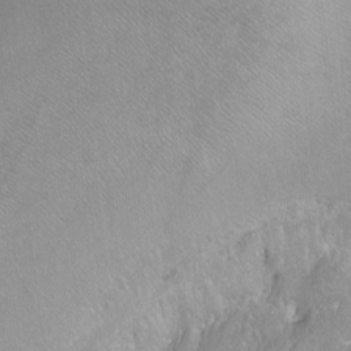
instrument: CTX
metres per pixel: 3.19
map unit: Ht
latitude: -6.9730
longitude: -36.4034
